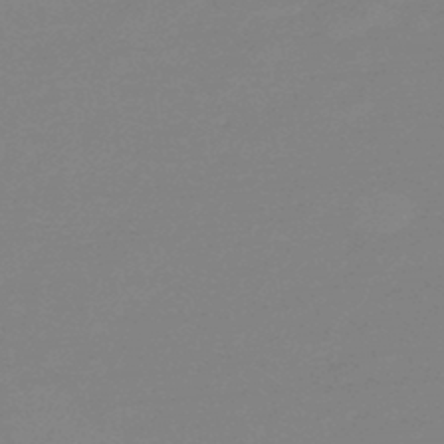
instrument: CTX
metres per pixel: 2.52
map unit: eHb
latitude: -45.2565
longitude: 86.4440
